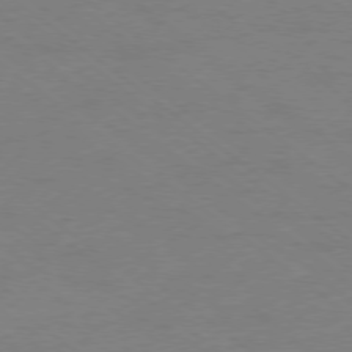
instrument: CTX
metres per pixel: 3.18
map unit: Ap
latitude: -78.5951
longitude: -55.6883
